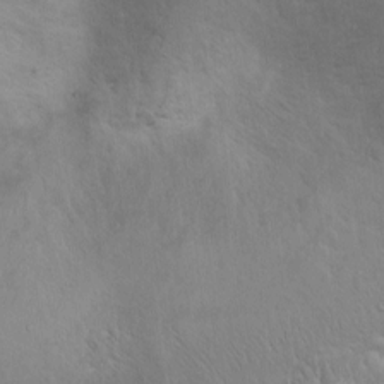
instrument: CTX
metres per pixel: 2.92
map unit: Ht
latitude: 1.1214
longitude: -44.5168
